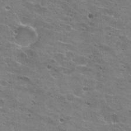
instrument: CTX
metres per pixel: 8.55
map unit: Hto
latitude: 22.0444
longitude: -42.4979
